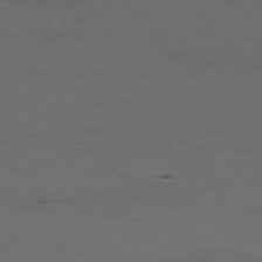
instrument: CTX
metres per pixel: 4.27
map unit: Hpe
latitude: -77.0109
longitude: -18.4223
